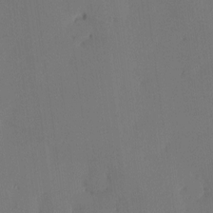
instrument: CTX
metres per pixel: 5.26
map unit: eHh
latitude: -3.8044
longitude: 17.0487
